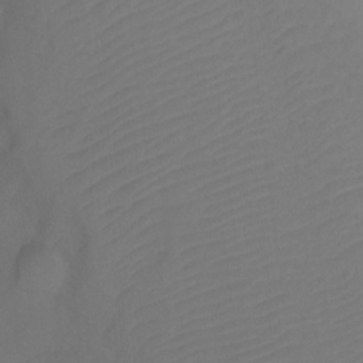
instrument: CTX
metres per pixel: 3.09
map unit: Ht
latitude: 0.3467
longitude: -35.2348
